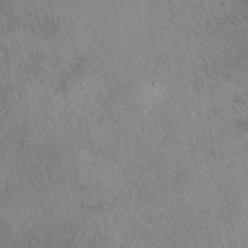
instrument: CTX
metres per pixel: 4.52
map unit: eAb
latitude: 40.3089
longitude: 108.4440
